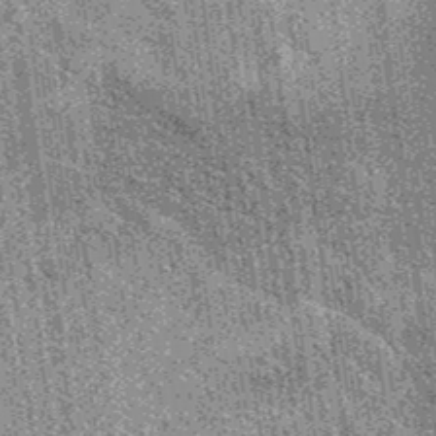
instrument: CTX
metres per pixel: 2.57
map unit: eAb
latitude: 37.5749
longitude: 107.8422
